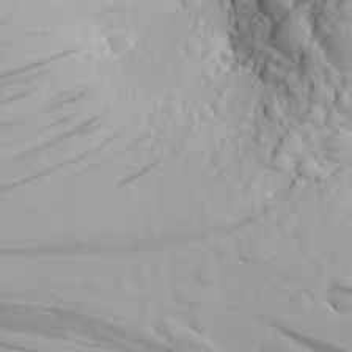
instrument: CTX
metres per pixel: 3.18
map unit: Aa
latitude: 27.4993
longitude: -134.0444
